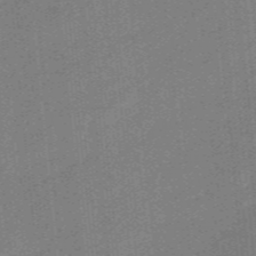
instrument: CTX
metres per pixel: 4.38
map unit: eHb
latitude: -44.6896
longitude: 87.9556
